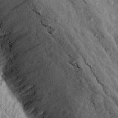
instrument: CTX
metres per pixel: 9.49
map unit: Aa
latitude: 14.8380
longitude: -143.9528
